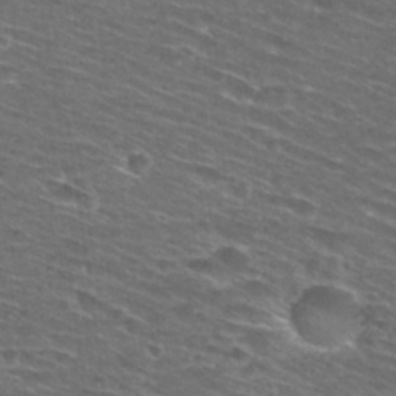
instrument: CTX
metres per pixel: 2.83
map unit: Hto
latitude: 28.2711
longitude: -48.7435
